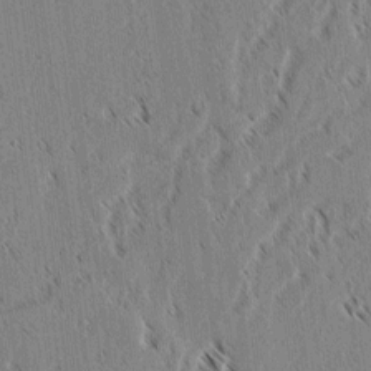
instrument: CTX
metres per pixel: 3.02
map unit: lAvf
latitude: 2.7246
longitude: -106.4979
